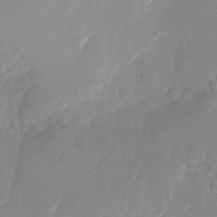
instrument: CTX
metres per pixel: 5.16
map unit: Nhu
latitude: -24.8030
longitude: -71.7072
